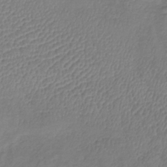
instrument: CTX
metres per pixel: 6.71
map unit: lHb
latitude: -39.1809
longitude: 73.8800
